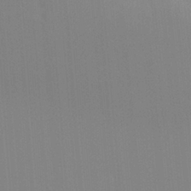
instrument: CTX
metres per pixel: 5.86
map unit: Hto
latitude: -8.2739
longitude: -48.3467
